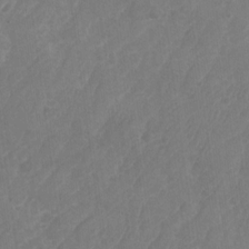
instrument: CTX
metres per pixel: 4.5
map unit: Nhu
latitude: -28.5763
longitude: -64.5357
